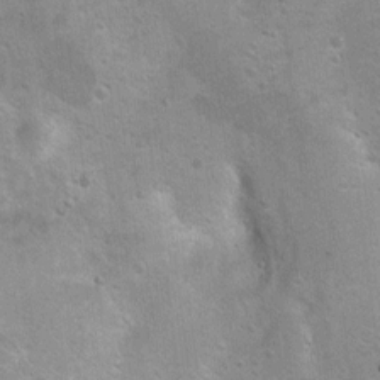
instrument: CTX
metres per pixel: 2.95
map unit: Ht
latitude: 4.6490
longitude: -28.3656
